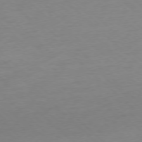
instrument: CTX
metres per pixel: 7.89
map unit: Ap
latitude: -78.1605
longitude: -70.6868
